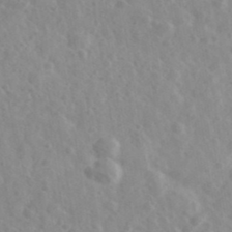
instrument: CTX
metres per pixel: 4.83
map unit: Ave
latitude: 39.2159
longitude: -106.4790
